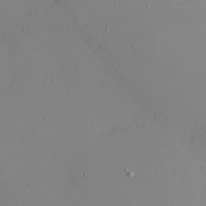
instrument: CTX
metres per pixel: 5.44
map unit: eHh
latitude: -5.5399
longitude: -80.4979
